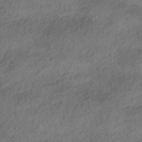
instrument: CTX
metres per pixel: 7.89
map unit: HNhu
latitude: -41.7289
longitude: 103.2565
